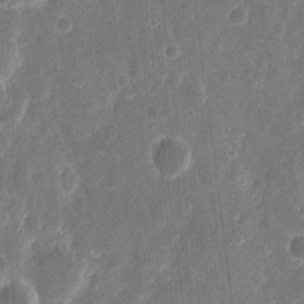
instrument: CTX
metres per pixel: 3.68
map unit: eHh
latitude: 11.1781
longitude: -72.7625
